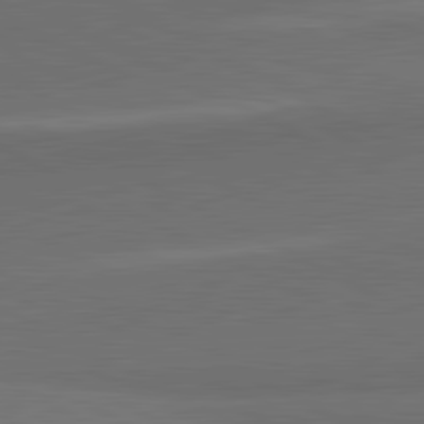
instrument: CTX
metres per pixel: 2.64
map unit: lApd
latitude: 81.9339
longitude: 159.5021
